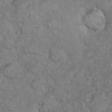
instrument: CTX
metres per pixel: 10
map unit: eHh
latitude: 35.8772
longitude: -63.2537
